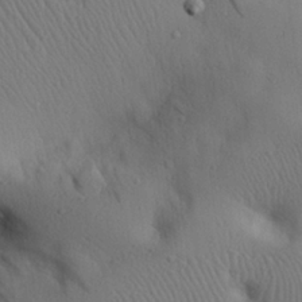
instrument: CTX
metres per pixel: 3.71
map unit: eHh
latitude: 25.9528
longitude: -75.4426
